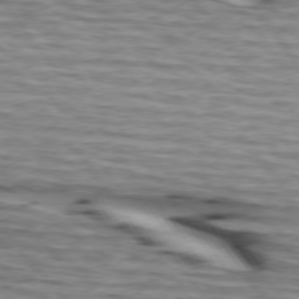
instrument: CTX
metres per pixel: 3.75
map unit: lApd
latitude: 74.4979
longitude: -72.1767
